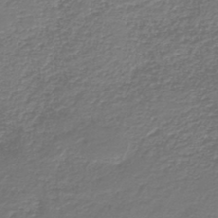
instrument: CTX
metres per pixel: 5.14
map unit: HNb
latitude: -42.9541
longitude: 50.3117
